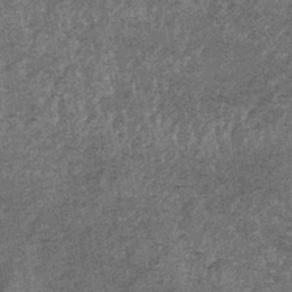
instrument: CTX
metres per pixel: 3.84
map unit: lHb
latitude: -39.8611
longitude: 65.9556
